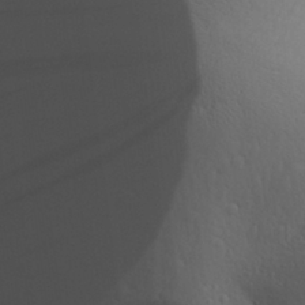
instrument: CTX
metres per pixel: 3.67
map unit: Aa
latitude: 29.5182
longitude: -139.7261
